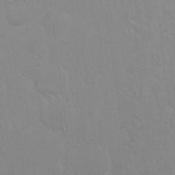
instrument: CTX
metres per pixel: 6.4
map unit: eHh
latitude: 21.8017
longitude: -58.5168
